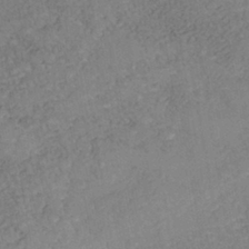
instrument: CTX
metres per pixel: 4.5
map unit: Nhe
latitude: -41.9745
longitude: -109.9717
